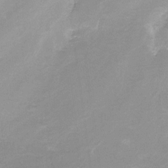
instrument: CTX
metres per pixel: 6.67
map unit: Nve
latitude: -24.4062
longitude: -109.2537
